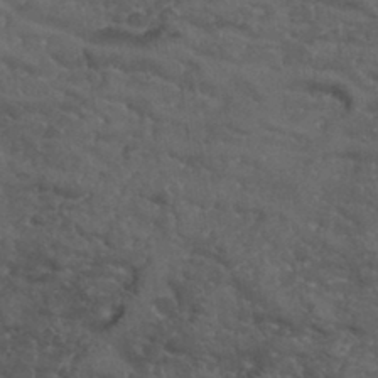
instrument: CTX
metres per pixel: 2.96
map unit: Hto
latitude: 32.2145
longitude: -51.2914
